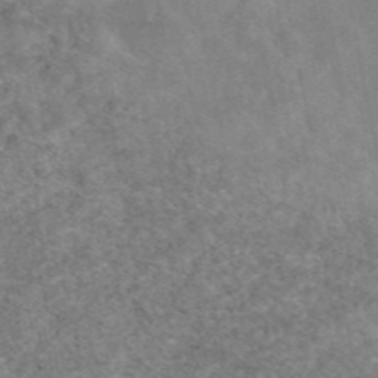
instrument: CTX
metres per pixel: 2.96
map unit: eAb
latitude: 47.7639
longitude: 119.6911
